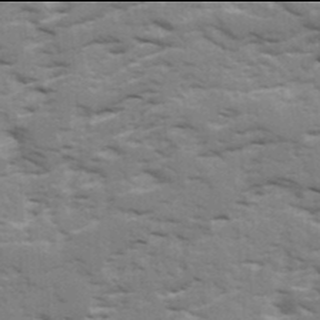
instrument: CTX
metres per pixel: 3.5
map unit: Ave
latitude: 17.9906
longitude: -129.6694
